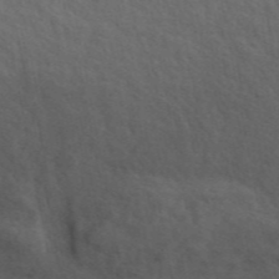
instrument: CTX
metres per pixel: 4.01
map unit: ANa
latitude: 47.9150
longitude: -76.0444
